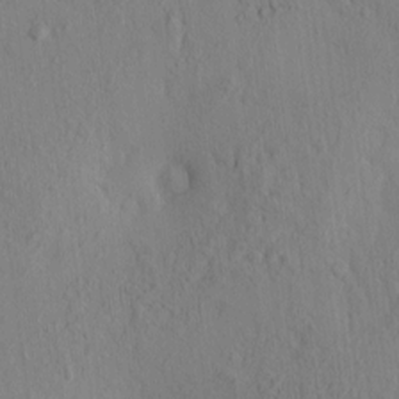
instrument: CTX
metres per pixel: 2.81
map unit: eHh
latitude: -0.8030
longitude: 17.1243
